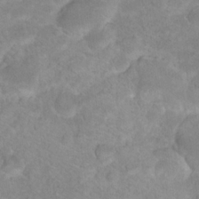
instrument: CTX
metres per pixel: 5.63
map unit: Hto
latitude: 17.9150
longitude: -37.7828
